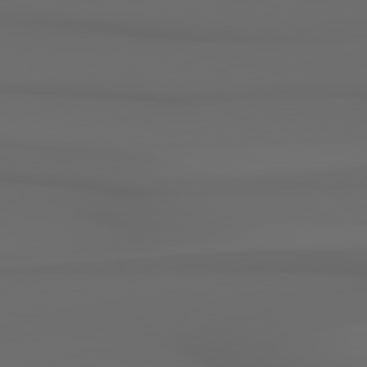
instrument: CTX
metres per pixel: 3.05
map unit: Hpe
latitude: 78.6302
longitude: -135.1025
